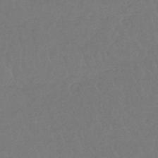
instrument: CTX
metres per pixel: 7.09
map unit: lHb
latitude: -45.2943
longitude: 69.5210
